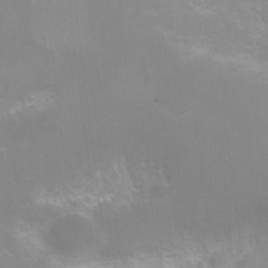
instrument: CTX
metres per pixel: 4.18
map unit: Nhu
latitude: -6.1605
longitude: -49.2915
